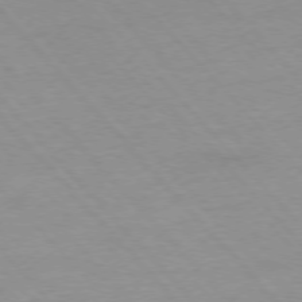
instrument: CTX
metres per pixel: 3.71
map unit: Ap
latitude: -76.6518
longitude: -90.0822
